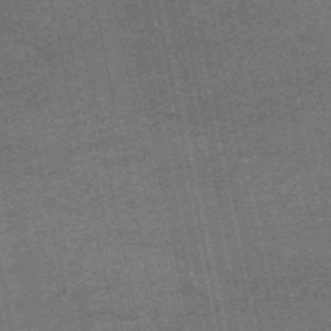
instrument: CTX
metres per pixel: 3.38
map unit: HNb
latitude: -52.8597
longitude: -51.6505
